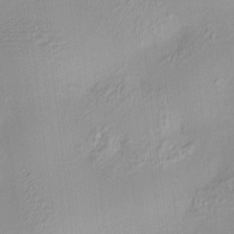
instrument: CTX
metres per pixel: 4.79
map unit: HNhu
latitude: 11.1781
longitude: 9.7855
